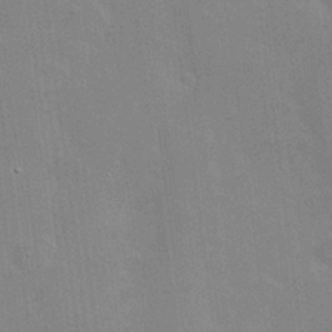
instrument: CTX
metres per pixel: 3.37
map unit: Hve
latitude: 17.7639
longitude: 151.3699
